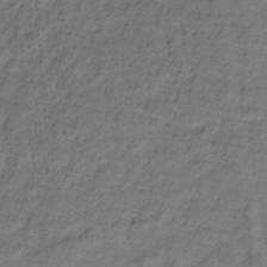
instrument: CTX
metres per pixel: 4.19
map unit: lHb
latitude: -32.1984
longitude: 66.0661
